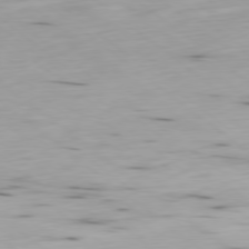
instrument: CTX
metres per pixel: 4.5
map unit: Ap
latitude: -79.0675
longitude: -74.1011
